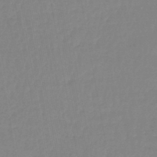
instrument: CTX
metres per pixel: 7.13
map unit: lHb
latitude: -44.5952
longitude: 62.8786
